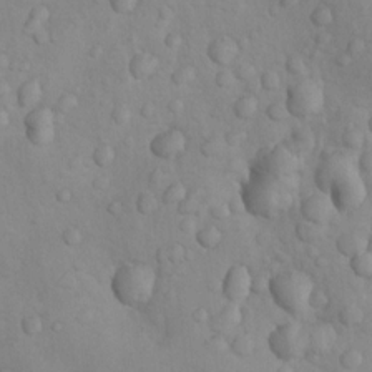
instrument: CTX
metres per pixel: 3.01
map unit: Nhu
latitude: 10.9892
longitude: -26.0633
